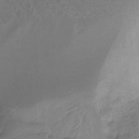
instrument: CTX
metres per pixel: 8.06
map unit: Htu
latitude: -14.5574
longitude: -45.3670
